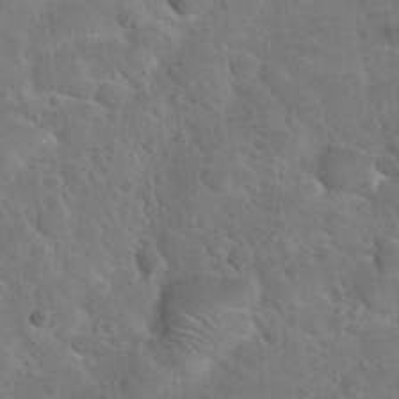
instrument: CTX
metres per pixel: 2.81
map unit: Nhu
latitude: 30.8569
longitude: -53.6505
